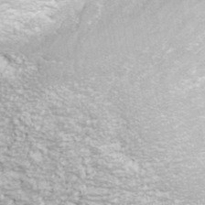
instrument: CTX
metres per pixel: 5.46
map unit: ANa
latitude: 40.3656
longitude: 20.8219
